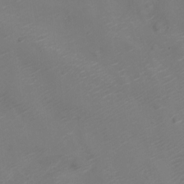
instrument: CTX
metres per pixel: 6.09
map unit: Nve
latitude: -20.9919
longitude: 106.1606
